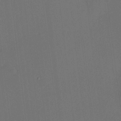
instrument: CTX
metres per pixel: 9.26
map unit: HNhu
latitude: 7.7072
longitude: 16.3307
